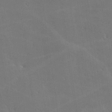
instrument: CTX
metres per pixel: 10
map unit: lHvf
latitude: -9.4643
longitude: -102.4979
